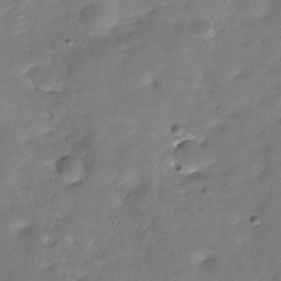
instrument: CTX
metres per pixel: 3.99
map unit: Hve
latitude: -30.2739
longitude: 93.2943
